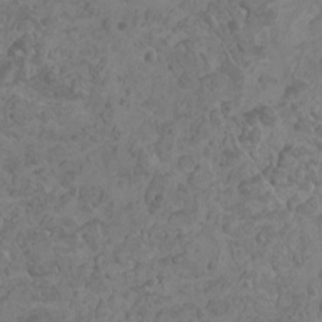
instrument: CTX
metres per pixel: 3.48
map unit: HNhu
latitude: -0.8219
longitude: 2.0849
